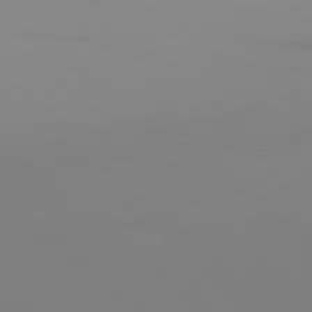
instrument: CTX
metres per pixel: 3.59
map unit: Ap
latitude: -79.6910
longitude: -55.7261
